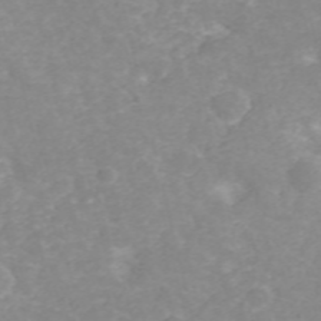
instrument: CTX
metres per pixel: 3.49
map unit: ANa
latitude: 40.8191
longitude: 34.0472
